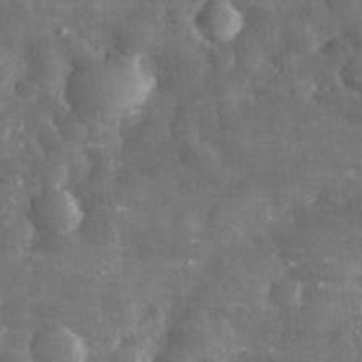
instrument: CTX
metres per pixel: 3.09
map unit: eHh
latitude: 31.7072
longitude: -71.5938
